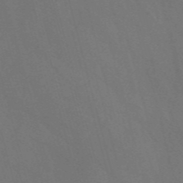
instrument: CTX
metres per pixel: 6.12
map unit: Nve
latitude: -57.5399
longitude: 65.2187
